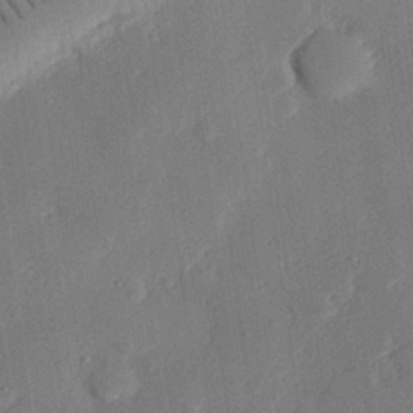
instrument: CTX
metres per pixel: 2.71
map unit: eHh
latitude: 27.0270
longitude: -82.1199
